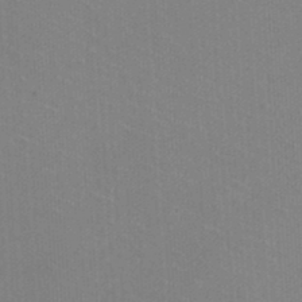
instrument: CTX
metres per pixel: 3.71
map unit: HNhu
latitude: -1.7856
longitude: -1.9150
